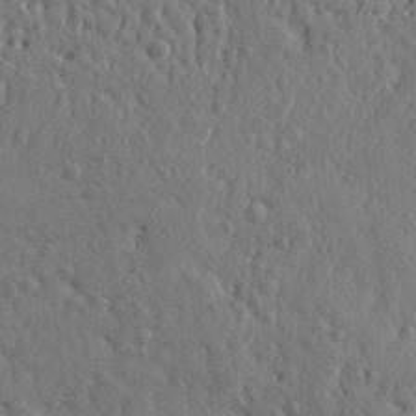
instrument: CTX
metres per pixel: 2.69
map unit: Ht
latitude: 10.3090
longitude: -76.9324
